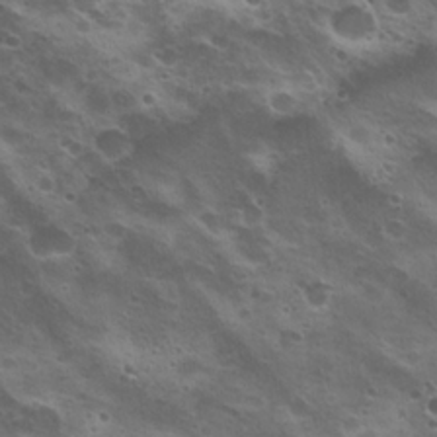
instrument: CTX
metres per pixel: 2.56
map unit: Nhu
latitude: 20.8569
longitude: -31.4805
